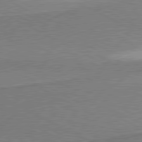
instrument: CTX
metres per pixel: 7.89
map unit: lApd
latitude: 80.5357
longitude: 164.8219
